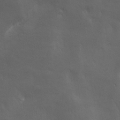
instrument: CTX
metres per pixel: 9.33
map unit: Ave
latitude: -7.0108
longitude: -121.9339
